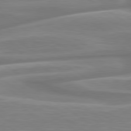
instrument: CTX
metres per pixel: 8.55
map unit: lApd
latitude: 79.7072
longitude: -127.8017
